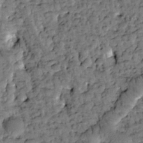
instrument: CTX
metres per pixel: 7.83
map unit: Htu
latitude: -3.3509
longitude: 173.6344
